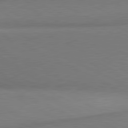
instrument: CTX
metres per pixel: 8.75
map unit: lApd
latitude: 80.6679
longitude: 166.7841
